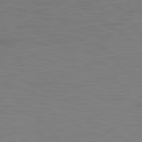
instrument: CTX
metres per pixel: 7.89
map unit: Ap
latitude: -78.8408
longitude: -70.4034
